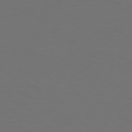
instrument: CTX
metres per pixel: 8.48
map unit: Hpe
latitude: 73.9528
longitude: -125.6882
